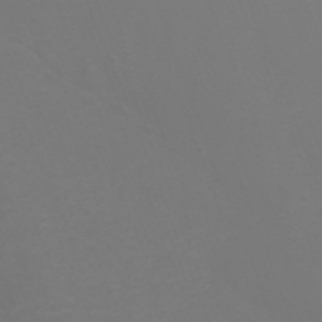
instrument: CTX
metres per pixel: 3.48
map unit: Nhu
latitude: -7.2754
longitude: -80.3656
